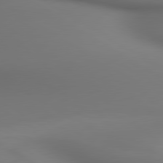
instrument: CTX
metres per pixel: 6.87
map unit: lApd
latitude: 80.3845
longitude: 137.8422
